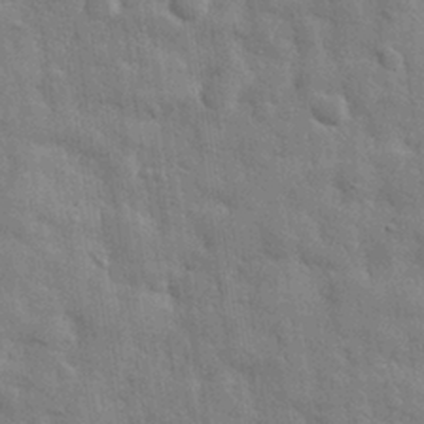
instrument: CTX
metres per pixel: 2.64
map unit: eHh
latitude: 29.2348
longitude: -75.0081
